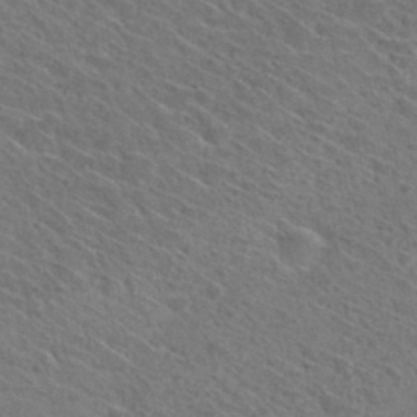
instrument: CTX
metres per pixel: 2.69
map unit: Hto
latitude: 30.9136
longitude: -47.1592
